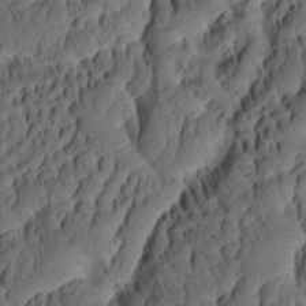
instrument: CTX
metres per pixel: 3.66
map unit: eHh
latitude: -1.6722
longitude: 15.5588
